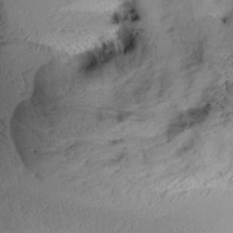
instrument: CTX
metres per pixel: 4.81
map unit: Aa
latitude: 9.4615
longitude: -142.6302
